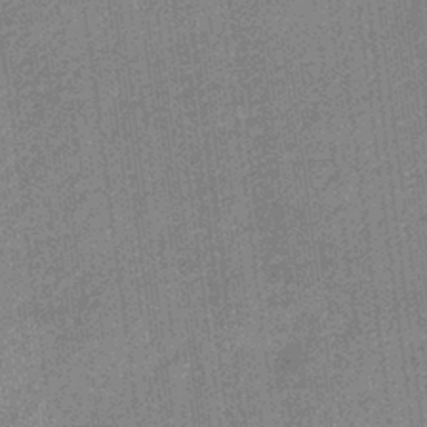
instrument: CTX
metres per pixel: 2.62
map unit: lHb
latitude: -40.4251
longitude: 69.5021
